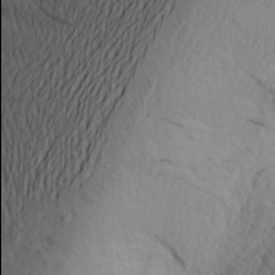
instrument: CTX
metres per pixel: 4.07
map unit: Aa
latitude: 24.3656
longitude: -145.9906
